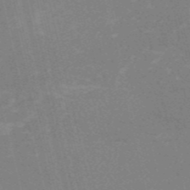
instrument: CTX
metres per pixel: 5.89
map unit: HNb
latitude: -54.4818
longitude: -41.1403
